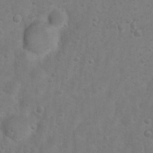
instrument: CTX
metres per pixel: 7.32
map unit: Nhu
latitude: 9.3671
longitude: -22.5357
